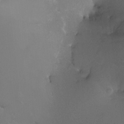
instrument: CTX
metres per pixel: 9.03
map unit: Ht
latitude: -9.8233
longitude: -37.4049
